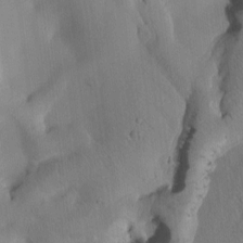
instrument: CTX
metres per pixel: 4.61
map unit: Htu
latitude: -2.9730
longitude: 168.4440
